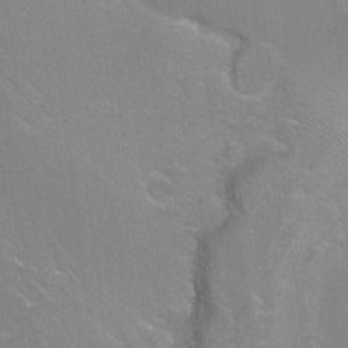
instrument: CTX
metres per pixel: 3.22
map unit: Ht
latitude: -15.6155
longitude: -40.8191
